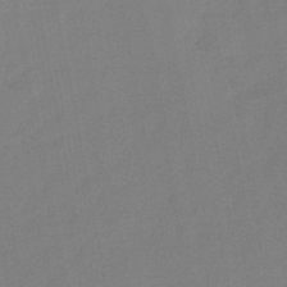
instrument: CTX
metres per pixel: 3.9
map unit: eHb
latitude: -47.2754
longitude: 80.3307
